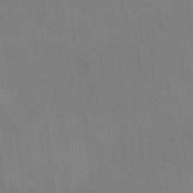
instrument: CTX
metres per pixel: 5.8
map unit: HNhu
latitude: 5.1025
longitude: 8.9542
